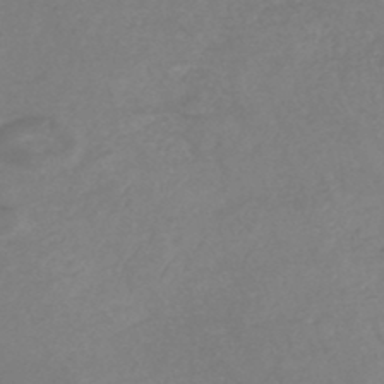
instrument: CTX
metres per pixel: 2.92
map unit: HNhu
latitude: -47.8233
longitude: 28.1039
